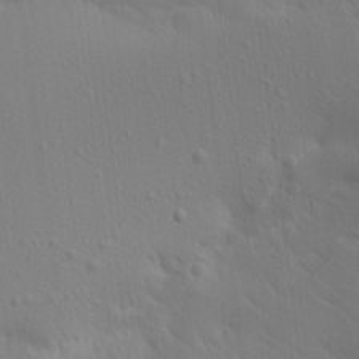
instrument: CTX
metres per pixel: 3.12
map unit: Aa
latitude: 15.6316
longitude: -143.5560
